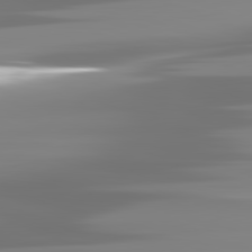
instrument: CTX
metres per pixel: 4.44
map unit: lApd
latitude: 81.7450
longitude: -138.9325
